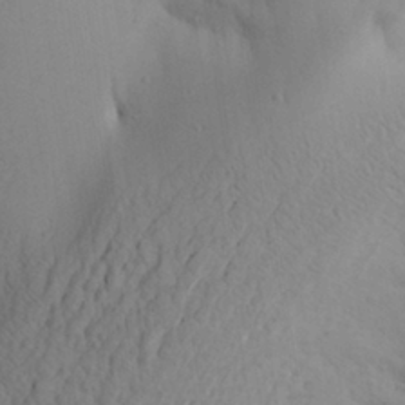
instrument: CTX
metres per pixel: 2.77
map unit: Aa
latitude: 27.2915
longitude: -148.5735
